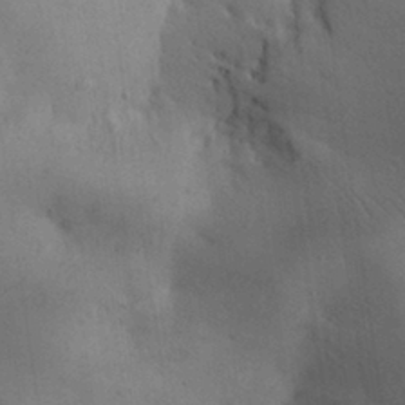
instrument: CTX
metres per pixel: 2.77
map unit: Aa
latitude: 29.8205
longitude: -144.8191
